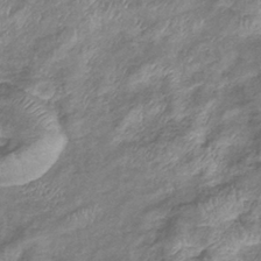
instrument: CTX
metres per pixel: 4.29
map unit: eHb
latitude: -37.5777
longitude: 76.1984
